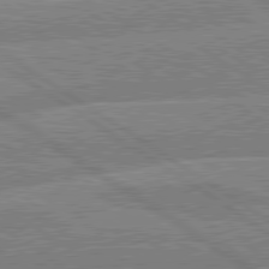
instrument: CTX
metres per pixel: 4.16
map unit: lApd
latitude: 79.8017
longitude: -157.7071
